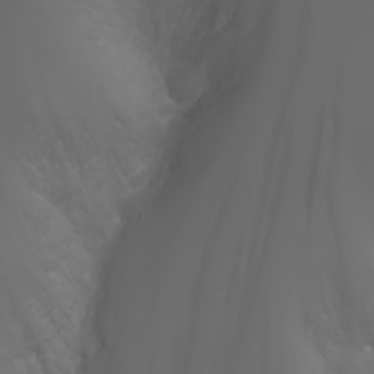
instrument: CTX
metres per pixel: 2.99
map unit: Nhu
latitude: -5.6722
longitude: -89.4994
